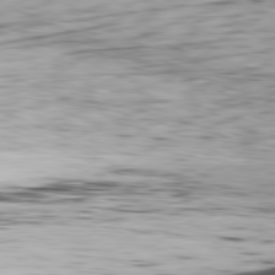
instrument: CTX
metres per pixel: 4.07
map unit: Ap
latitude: -81.7478
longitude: -70.7435
